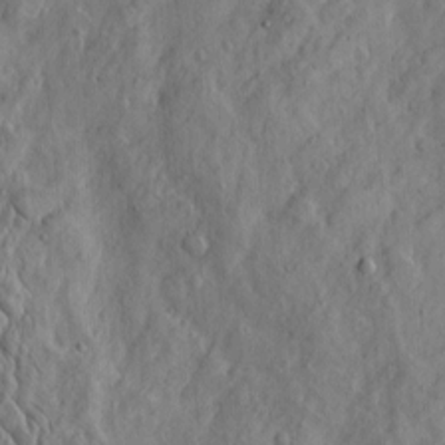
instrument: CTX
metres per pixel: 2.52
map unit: Htu
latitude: -3.6721
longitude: 158.0283
